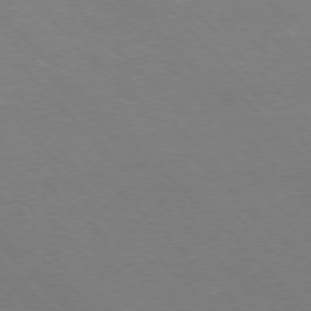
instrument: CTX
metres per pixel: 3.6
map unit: Ap
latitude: -75.8801
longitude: -82.5356
